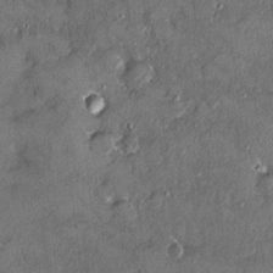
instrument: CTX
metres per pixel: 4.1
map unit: HNhu
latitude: 3.7827
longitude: 6.9164
